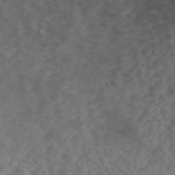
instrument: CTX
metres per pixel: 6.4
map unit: ANa
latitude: 49.6316
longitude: -73.0270
